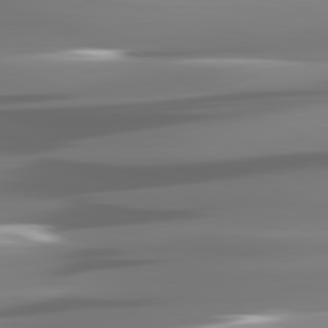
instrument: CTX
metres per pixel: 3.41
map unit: lApd
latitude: 81.3293
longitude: -140.6868
